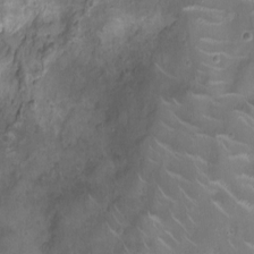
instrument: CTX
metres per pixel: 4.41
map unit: Ht
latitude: -4.8408
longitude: -15.4994
